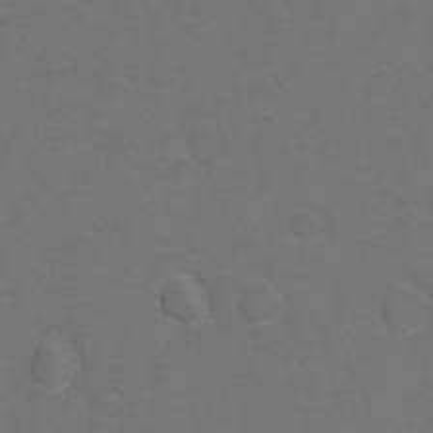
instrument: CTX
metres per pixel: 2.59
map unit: Hto
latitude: 6.1578
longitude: -30.8191
